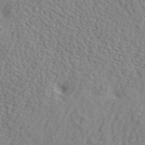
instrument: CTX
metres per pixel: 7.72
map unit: lHvf
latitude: 41.8583
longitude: -87.5371
